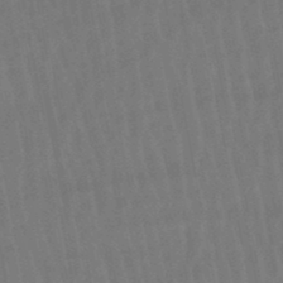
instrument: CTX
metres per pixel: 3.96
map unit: lHb
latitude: -47.5777
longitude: 62.1794
